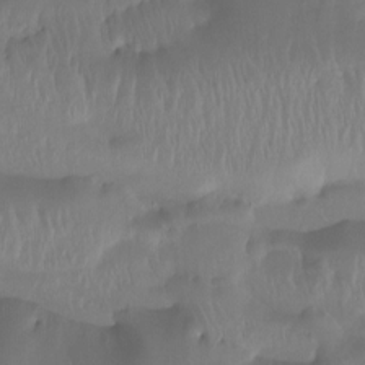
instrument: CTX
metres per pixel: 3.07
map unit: Htu
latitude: -15.1809
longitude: -46.4790
